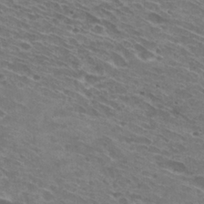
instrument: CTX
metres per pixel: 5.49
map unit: Hto
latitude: 30.4034
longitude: -44.4034
